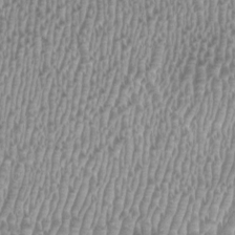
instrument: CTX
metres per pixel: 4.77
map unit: HNhu
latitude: -0.1039
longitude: -0.1577
